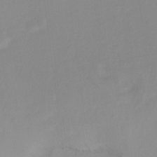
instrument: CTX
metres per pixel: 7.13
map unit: Nhu
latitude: -14.0283
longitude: -58.5735
